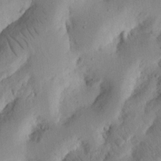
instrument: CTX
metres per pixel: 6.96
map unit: Nhu
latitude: 17.0458
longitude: -75.4238
